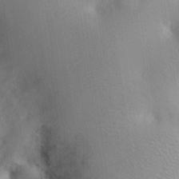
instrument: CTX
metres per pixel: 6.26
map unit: eHh
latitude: 26.1200
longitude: -65.4426
